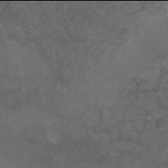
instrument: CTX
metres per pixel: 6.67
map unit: eAb
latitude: 45.9906
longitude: 115.2376
